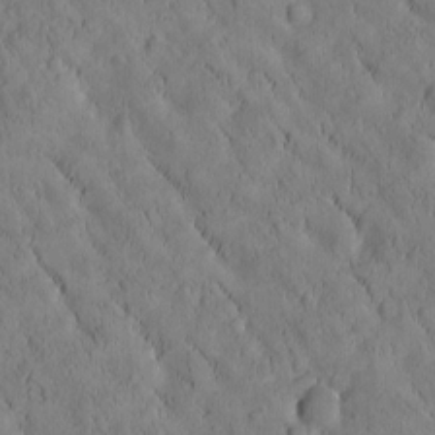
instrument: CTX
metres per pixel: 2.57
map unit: Htu
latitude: -3.1053
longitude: 174.2361
